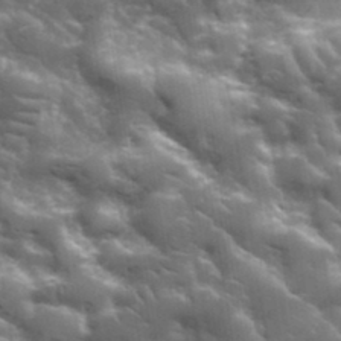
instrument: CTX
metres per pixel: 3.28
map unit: lHvf
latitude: 37.0270
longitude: -91.9717
